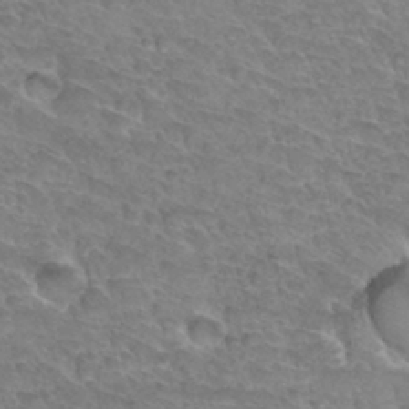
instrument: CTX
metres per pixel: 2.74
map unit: Hto
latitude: 33.8961
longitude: -46.0444
